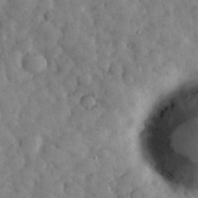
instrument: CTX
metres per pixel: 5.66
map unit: eHh
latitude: 33.6694
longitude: -69.5182
